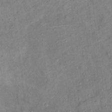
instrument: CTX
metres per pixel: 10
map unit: Ht
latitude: 13.6316
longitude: -40.1388
